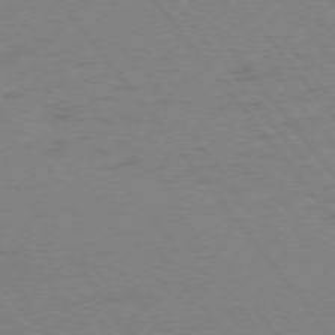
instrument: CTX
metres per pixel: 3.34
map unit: Ap
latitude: -75.4644
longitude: -71.0836
